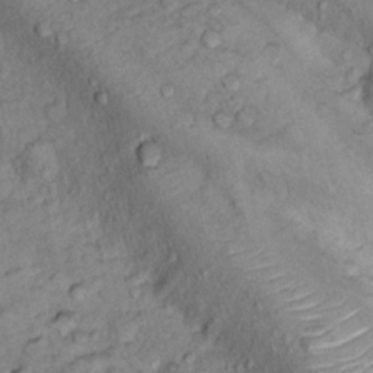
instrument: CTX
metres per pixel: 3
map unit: Nhu
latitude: 13.5560
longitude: -29.1970
